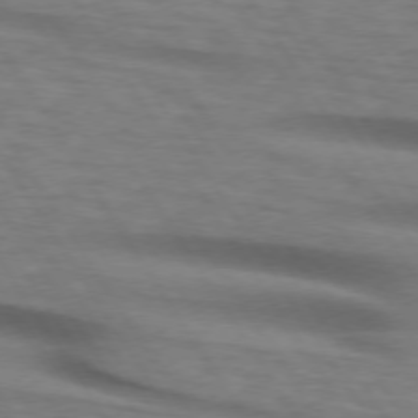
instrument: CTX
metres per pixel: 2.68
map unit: lApd
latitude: 74.1389
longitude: -77.2537
